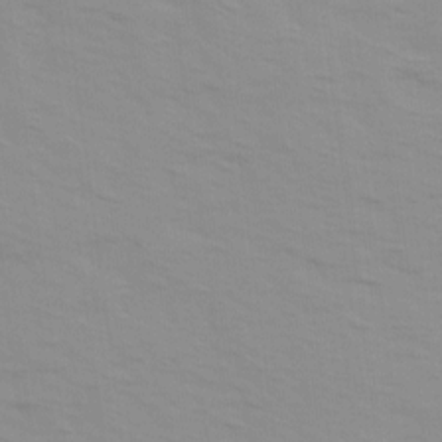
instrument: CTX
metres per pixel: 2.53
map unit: Ave
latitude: 14.4223
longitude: -103.8772
